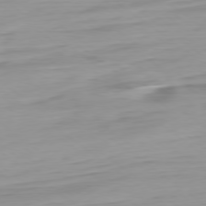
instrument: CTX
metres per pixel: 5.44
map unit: Ap
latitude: -78.9919
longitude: -65.9717
